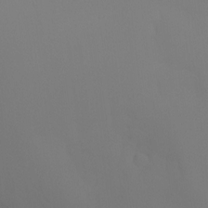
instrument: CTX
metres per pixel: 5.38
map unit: Ht
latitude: -10.4062
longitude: -46.1767
